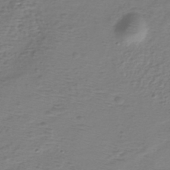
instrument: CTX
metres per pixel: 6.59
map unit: eHh
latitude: -39.4832
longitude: -28.4790
